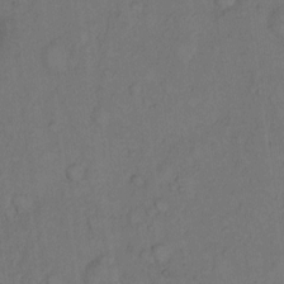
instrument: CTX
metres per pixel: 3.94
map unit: Hto
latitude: 10.0822
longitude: -59.0270
